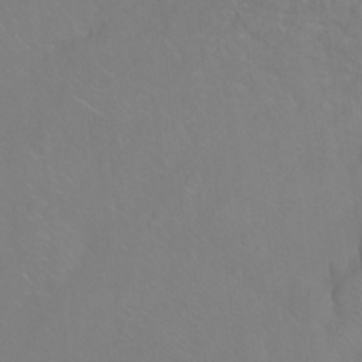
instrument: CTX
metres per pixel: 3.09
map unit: Ht
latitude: -7.0486
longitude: -37.1214
